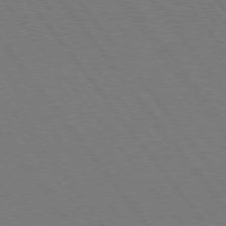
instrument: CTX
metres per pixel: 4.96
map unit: Hpe
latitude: 74.7246
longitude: -137.9339
